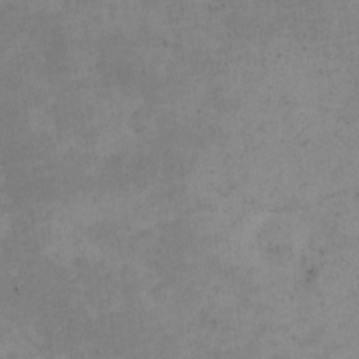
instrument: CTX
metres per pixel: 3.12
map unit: eHh
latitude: -2.1227
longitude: -79.1970
